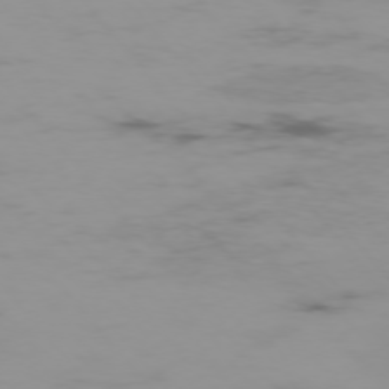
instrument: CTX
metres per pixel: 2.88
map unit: Hpe
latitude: -75.9745
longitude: -19.3103
